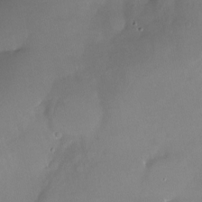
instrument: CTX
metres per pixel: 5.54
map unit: Nhu
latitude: -24.3495
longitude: -73.1970
